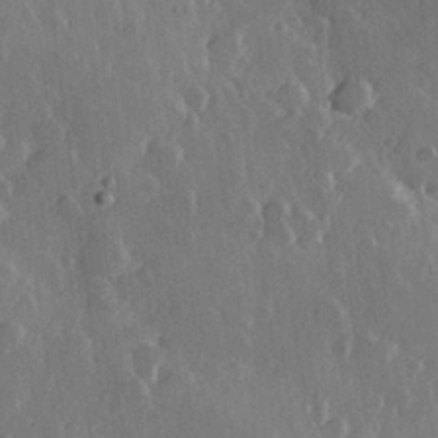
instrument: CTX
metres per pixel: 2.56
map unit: Hve
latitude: 23.0836
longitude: 148.0094
